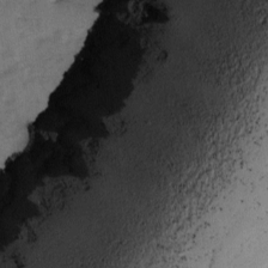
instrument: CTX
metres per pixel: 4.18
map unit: Ave
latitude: 0.5168
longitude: -110.5168
